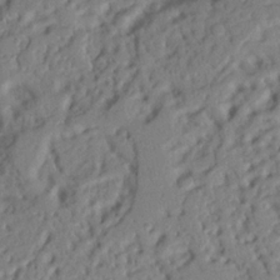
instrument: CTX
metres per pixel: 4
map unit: Nhu
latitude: 20.4223
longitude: -77.3481
